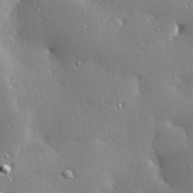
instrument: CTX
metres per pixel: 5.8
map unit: Hve
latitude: 28.1389
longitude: -91.9150
